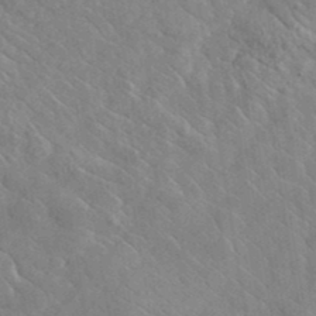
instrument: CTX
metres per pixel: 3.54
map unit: lHvf
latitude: 37.3671
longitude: -90.7246
